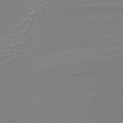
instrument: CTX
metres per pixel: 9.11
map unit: lHb
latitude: -38.0850
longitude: 56.8975
